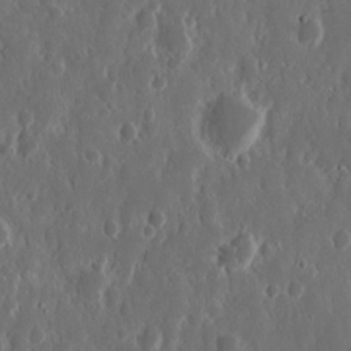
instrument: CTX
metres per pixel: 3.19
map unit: Nhu
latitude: 14.8002
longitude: -73.1781
